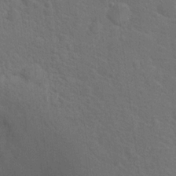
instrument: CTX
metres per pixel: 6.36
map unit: Hto
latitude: 17.7261
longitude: -41.2725
